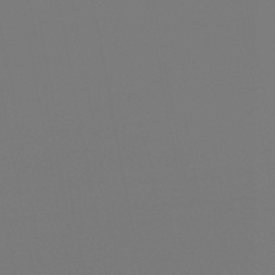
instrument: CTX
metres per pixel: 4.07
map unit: eHb
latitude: -44.7085
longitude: 86.0283
